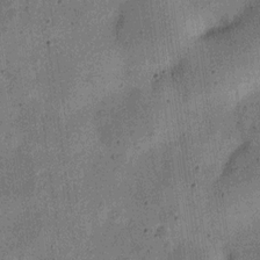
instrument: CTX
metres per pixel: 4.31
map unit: Nve
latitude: -23.7289
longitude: 106.6519
